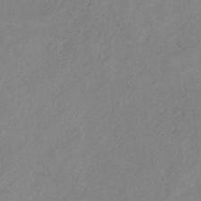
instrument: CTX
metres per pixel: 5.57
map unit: HNb
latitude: -33.5777
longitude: 56.8597
